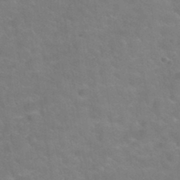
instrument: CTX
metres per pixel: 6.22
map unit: Hto
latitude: 35.1214
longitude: -49.8583
